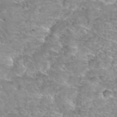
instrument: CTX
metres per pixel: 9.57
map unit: Hto
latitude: 34.8947
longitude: -44.9325
